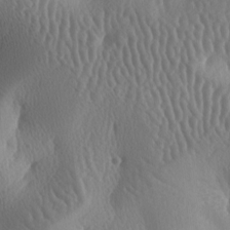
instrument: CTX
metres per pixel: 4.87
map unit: lAa
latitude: -7.4832
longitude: -128.7057
